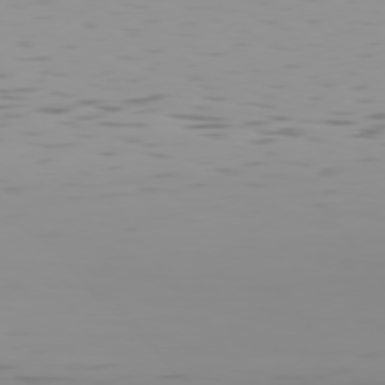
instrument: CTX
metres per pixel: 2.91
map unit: Hpe
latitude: 75.2159
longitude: -126.7813
